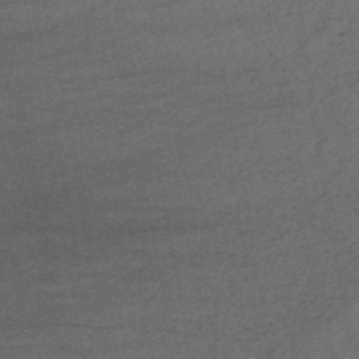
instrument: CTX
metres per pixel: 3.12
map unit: lHb
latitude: -43.4832
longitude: 68.2739
